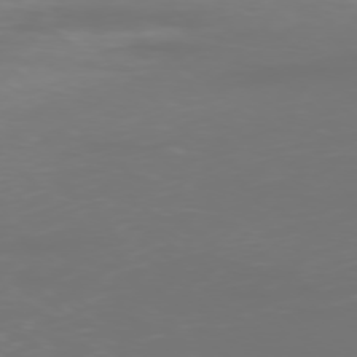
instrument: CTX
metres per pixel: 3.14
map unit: Ap
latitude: -77.8800
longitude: -62.5546
